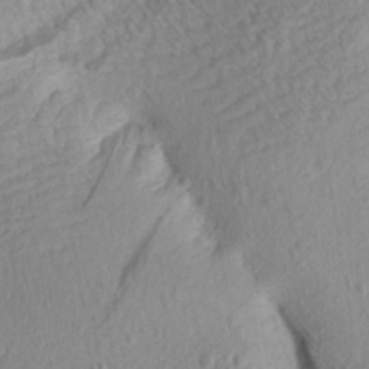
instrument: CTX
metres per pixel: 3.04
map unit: Aa
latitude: 18.9891
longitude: -144.8002
